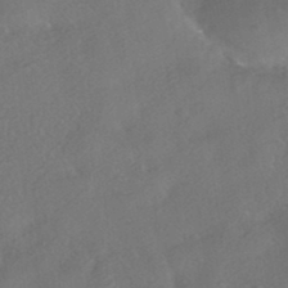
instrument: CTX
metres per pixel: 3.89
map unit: HNhu
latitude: -41.3321
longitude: 102.8786
